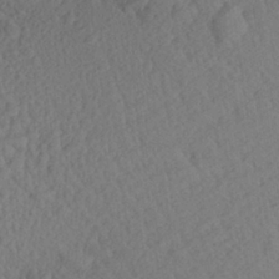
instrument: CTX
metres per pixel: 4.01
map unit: Aa
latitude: 27.0459
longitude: -145.0080
